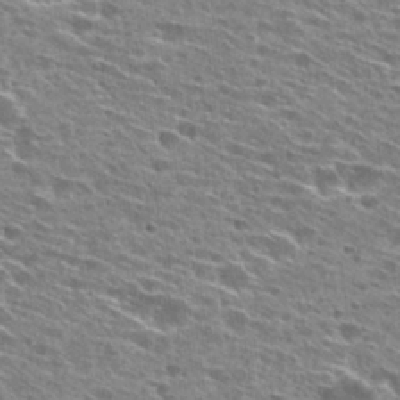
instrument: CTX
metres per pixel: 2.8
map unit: Hto
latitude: 28.2900
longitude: -46.0822
